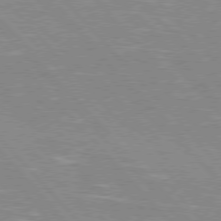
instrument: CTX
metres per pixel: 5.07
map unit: Hpe
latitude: 76.2144
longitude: -126.3845
